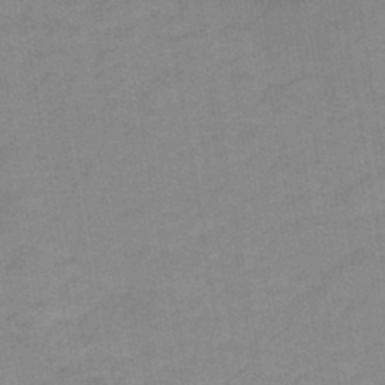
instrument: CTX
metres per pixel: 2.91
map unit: HNb
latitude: -44.0094
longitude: 51.7289
